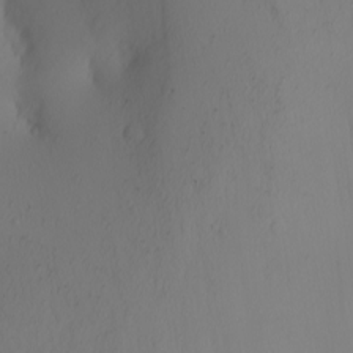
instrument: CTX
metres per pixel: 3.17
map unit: Nhu
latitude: -4.9919
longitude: -95.4049
